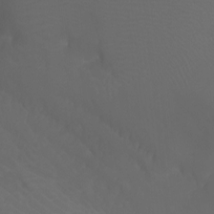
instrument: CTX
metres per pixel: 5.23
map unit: Aa
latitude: -7.9745
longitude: -71.5371
